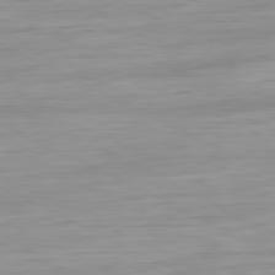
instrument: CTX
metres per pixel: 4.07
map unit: Ap
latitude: -81.2754
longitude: -95.4049
